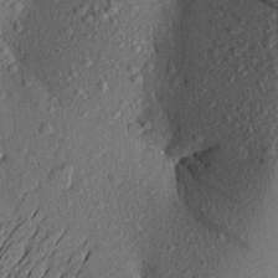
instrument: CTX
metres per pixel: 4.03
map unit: Aa
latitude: 24.3089
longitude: -147.8206
